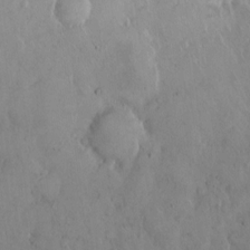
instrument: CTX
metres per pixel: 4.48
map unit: Hto
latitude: 9.2915
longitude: -57.8394
